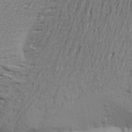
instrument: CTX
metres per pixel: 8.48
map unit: Aa
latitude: 21.9150
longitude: -149.2348
